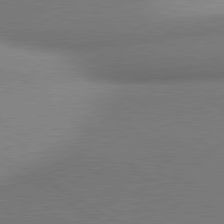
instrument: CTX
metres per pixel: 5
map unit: lApd
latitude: 80.7246
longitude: 131.0675
